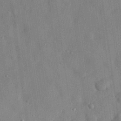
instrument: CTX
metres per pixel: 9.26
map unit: eHh
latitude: 28.9891
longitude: -74.2145
